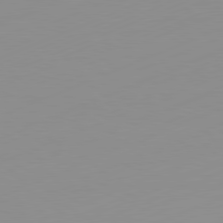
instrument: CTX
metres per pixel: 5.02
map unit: Ap
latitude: -81.7478
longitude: -86.4601
